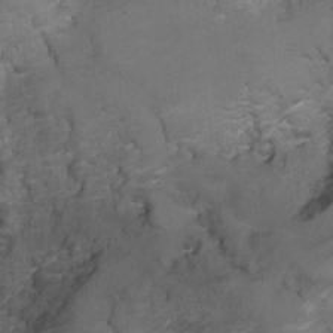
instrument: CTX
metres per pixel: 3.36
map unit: Ht
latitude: 5.0836
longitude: -36.4601
